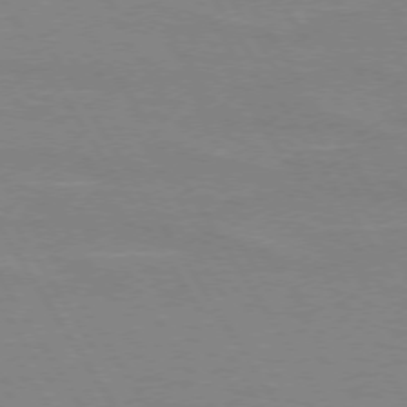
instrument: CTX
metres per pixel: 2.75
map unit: lApd
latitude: 73.3671
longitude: -56.0822
